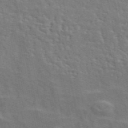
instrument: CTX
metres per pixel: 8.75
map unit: ANa
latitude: 49.5182
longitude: -82.1011
